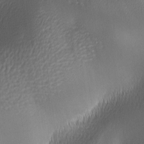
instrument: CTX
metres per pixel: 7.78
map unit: lAa
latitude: -5.7099
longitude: -123.4993
